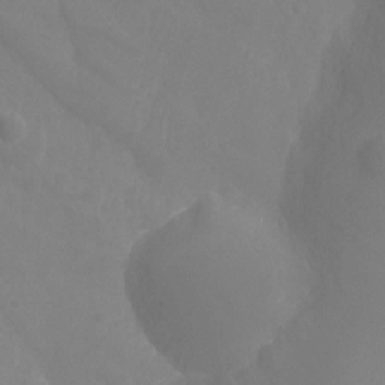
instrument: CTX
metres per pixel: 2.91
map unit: Ht
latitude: -4.9541
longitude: -61.3670
